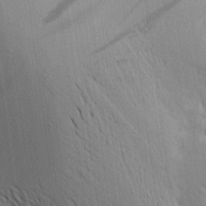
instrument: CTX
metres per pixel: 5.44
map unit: Aa
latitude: 17.1781
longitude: -149.1781
